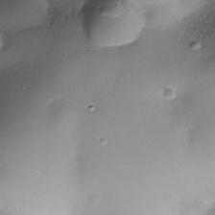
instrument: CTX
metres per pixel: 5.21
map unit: Nhe
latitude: -37.7099
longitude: -147.7261
